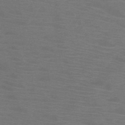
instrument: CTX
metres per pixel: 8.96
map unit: HNb
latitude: -46.2739
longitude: -46.5924
